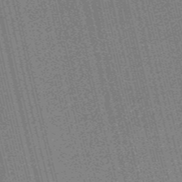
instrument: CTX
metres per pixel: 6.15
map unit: HNb
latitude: -47.8800
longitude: 59.6343
